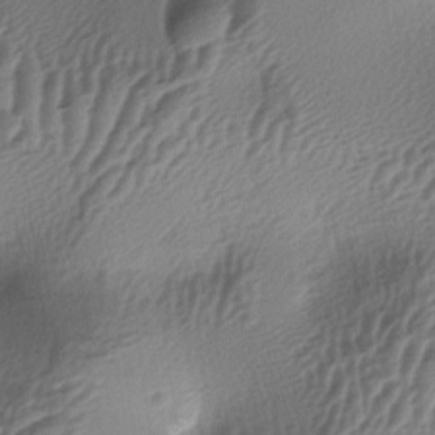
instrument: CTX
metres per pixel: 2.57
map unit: lAa
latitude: -5.4832
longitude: -123.4993
